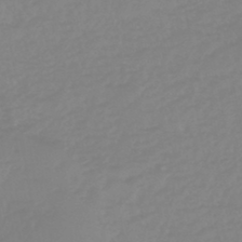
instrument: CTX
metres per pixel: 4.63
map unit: eHb
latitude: -45.2376
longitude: 84.4817
